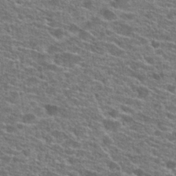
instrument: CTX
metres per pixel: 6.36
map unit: Hto
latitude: 25.2537
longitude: -47.0837
